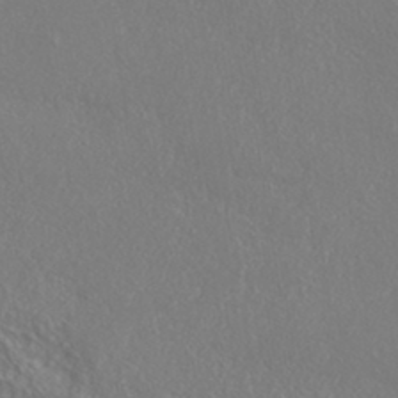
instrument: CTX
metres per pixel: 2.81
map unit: ANa
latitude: 36.1956
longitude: 14.7652
